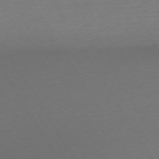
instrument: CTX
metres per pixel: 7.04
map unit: Ap
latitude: -74.5574
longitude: -68.5546
